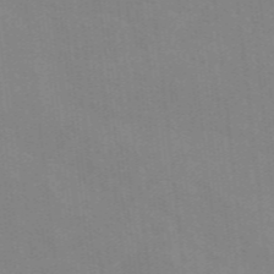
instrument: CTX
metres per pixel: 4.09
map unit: eAb
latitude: 49.1214
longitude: 119.2754
